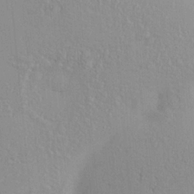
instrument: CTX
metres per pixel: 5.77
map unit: Nve
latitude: -9.0675
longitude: 173.9556
